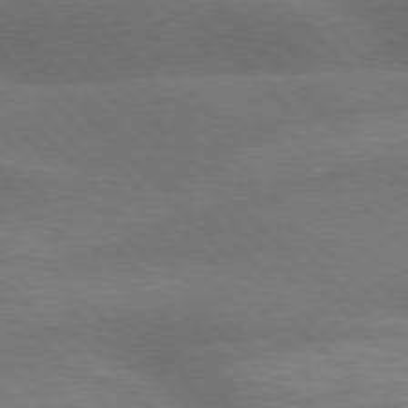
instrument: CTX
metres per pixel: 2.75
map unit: lApd
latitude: 76.7435
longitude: -59.5938
